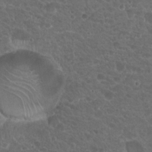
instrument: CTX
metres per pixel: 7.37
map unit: Hto
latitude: 19.9339
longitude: -34.3278
